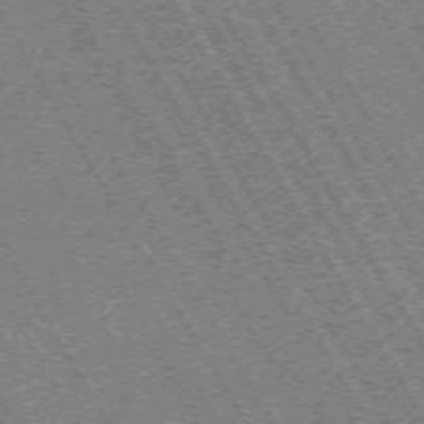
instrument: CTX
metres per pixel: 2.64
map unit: Hpe
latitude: -70.7463
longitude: 10.7841
